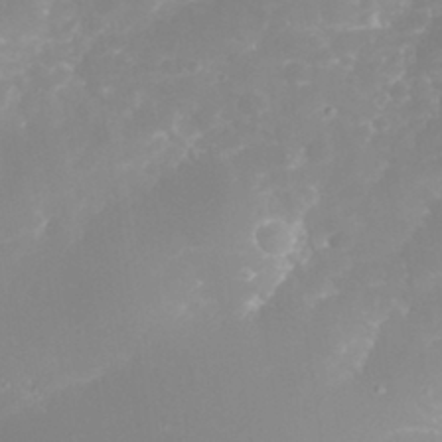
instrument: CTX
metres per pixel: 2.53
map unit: eHh
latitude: 31.8962
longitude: -63.0270
